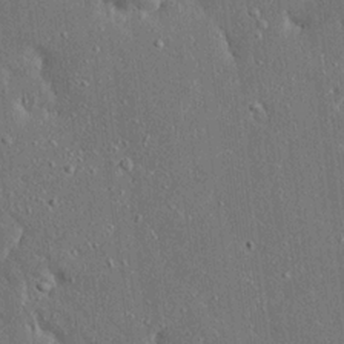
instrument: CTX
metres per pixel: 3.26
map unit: Ave
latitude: 17.4993
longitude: -140.2144
